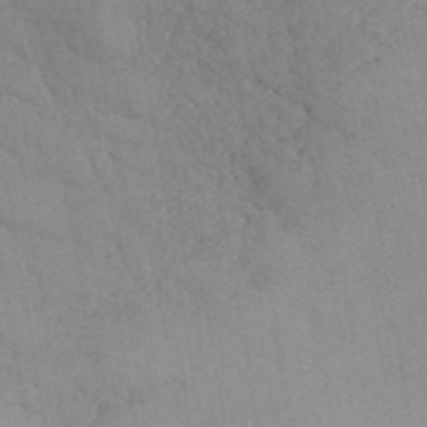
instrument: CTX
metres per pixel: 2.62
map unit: ANa
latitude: 41.8016
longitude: 53.5399
